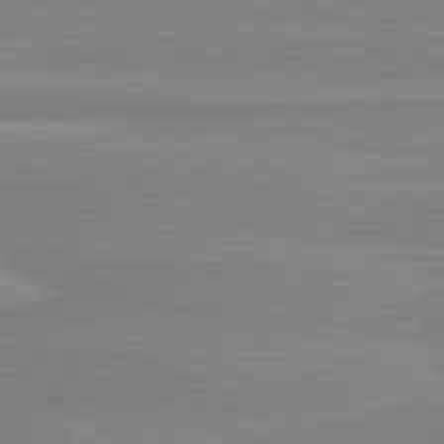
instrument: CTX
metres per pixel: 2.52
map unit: lApd
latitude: 81.0647
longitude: 169.3131
